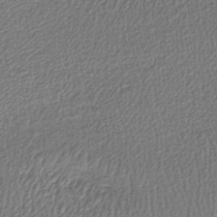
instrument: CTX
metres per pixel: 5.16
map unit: lHb
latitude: -40.0283
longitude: 64.2551
